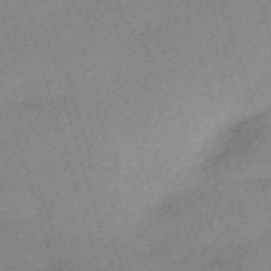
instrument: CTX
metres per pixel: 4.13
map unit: eHh
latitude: -62.1039
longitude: 53.4076
